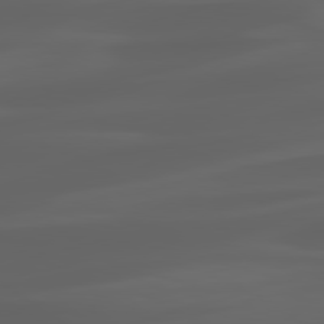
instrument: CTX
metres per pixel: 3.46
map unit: lApd
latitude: 80.2522
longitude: -92.2711
